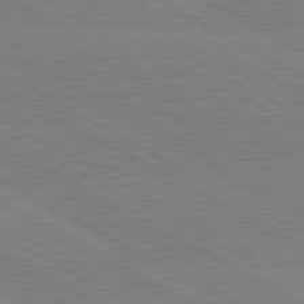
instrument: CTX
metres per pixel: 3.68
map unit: lApd
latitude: 80.4223
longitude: -127.1781
